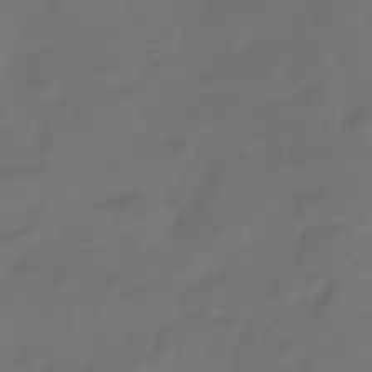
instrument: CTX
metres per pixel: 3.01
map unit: Hve
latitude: -31.2943
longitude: 94.1605
